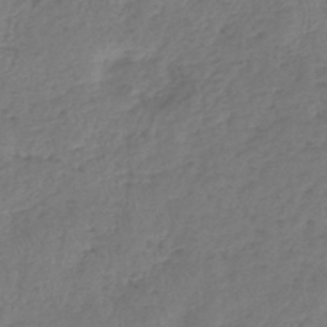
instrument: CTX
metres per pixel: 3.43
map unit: lHb
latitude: -41.4643
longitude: 79.2376
